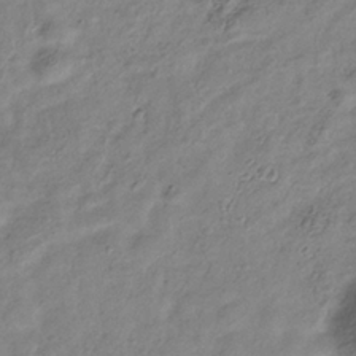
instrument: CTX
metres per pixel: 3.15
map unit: Hve
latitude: -33.9178
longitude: 89.4832
